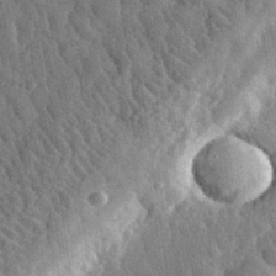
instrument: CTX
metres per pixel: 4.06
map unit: eHh
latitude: 32.9325
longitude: -79.5938
